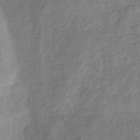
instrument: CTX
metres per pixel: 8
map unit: HNb
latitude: -32.9164
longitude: 59.5210
